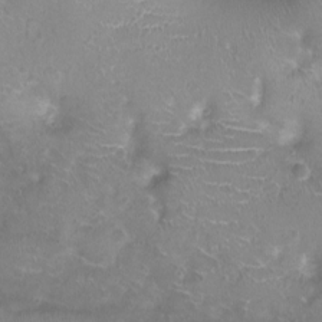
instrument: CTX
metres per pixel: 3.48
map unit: Ht
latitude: -7.4832
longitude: -19.7260
